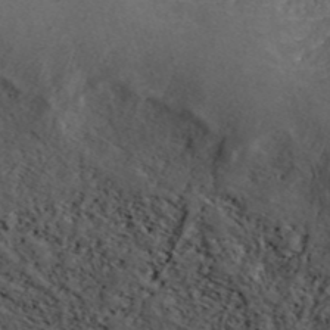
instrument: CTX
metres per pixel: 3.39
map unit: ANa
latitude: 41.4237
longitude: 54.7463
